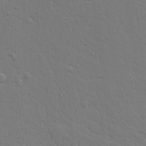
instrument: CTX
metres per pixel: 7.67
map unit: Aa
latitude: 21.3104
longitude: -124.0633
